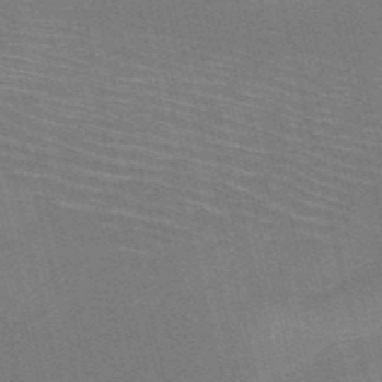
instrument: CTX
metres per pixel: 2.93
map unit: HNb
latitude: -50.9542
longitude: -44.9891
